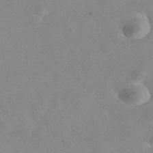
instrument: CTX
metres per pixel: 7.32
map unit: ANa
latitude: 40.2333
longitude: 23.2565
